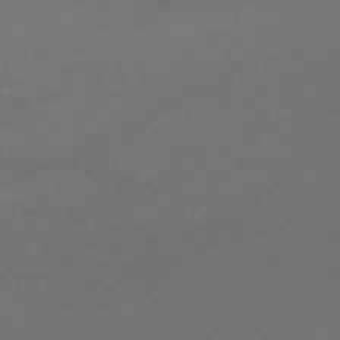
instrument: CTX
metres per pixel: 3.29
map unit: Nve
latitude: -58.9919
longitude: 56.5385
